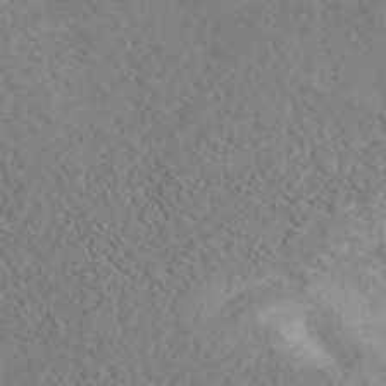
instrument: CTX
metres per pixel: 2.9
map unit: ANa
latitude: 44.8758
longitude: 37.3509
